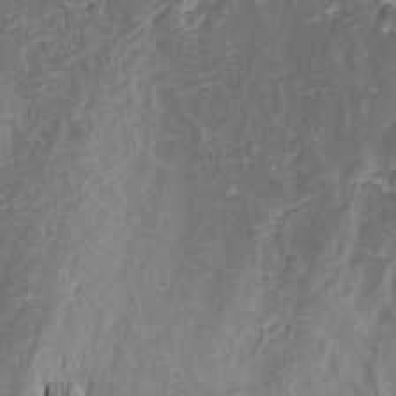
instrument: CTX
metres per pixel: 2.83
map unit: Nhu
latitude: -4.7463
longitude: -152.1956
